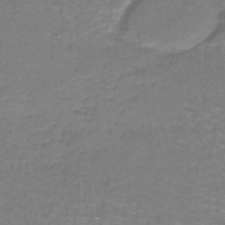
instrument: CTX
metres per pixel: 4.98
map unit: lHb
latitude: -42.1605
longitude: 57.8800
